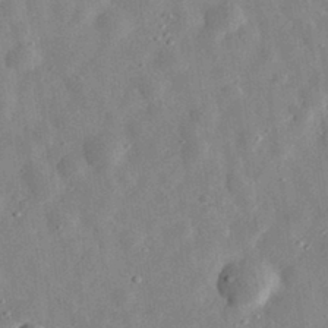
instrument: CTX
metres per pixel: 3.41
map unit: eHh
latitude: 32.8569
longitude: -78.4601
